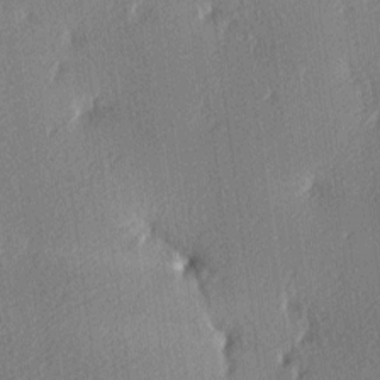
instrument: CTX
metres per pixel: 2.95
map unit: lAa
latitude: -9.4832
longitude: -127.6694
